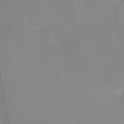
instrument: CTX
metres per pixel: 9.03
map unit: HNb
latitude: -55.4077
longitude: -45.5749
